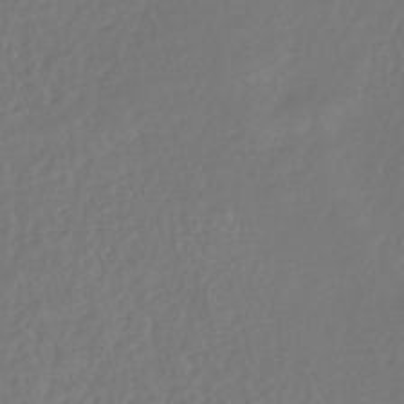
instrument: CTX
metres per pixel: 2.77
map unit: lHb
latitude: -46.0850
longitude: 61.6533
